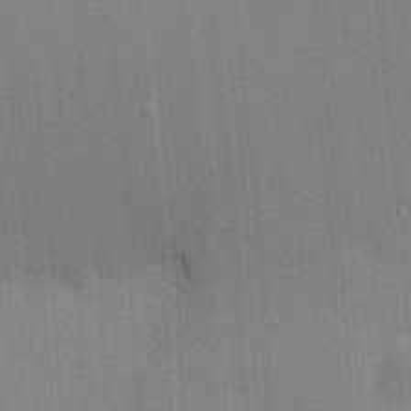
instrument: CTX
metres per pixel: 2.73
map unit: Nhu
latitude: 0.5357
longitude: -78.6491
